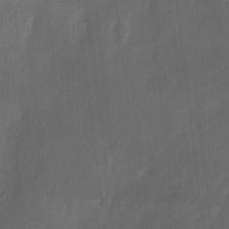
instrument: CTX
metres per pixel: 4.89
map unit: Ave
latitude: -0.5574
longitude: -113.3670
